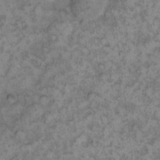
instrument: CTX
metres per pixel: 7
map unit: eHh
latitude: 13.2537
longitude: -64.2334
